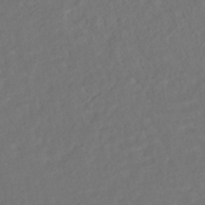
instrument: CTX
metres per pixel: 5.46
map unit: HNhu
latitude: -45.5777
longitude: 103.3888
